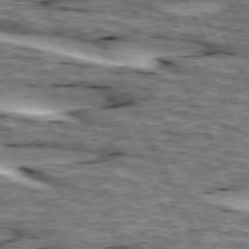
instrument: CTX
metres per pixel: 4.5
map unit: lApd
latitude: 73.8395
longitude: -54.4790
